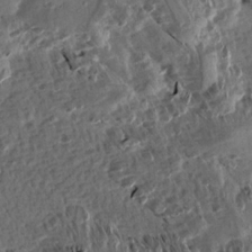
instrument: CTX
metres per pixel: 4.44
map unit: Aa
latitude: 13.3482
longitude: -143.9150
